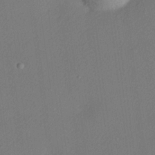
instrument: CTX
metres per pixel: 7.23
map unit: lHvf
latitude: 24.9891
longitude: 140.5196
